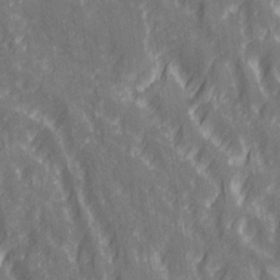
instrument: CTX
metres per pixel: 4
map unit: Ave
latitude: 20.6869
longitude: -133.9717
